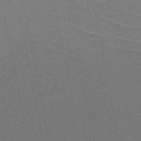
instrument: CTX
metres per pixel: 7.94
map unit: HNb
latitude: -48.6330
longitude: -41.3481
